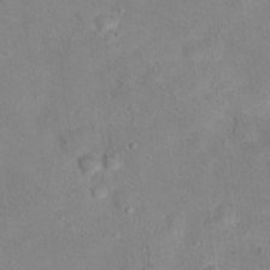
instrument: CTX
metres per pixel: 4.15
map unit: Hto
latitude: 17.7072
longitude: -39.1592
